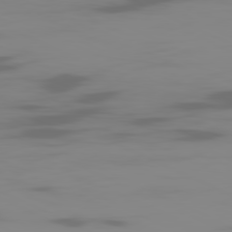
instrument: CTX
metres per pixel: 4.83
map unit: Ap
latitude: -81.2376
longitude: -62.0255
